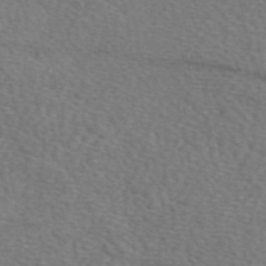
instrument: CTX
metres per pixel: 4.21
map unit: eAb
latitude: 49.6694
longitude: 113.3132
